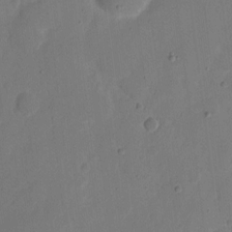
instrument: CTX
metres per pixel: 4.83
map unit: eHh
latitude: 6.7624
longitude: -66.5923
